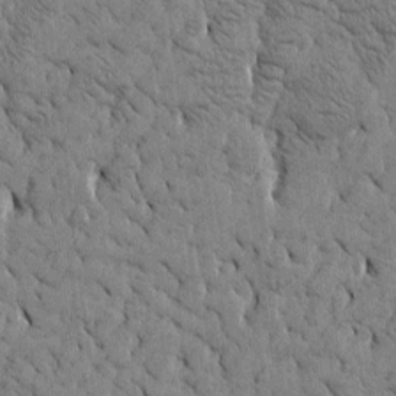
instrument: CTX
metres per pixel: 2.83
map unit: Htu
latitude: -4.1794
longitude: 176.9164
